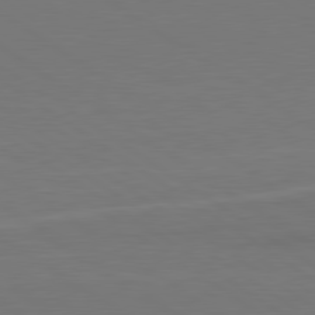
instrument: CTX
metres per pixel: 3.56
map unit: lApd
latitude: 79.8206
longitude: 163.2376
